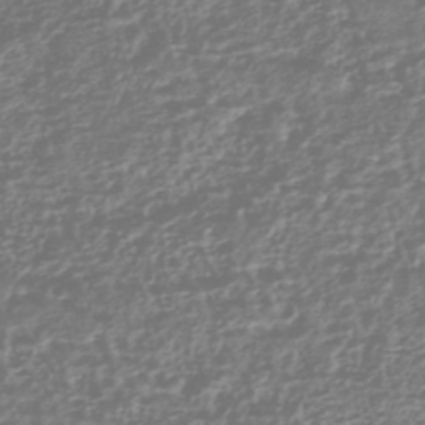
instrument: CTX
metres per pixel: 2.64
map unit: HNhu
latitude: -43.7666
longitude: 100.7085
